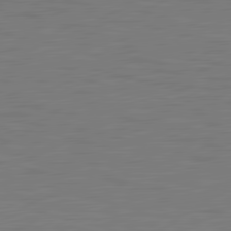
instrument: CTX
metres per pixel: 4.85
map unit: lApd
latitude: 79.9528
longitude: 120.7652
